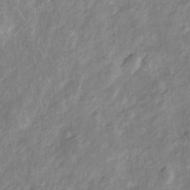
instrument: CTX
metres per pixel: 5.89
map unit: Htu
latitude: -6.0472
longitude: 152.5195
